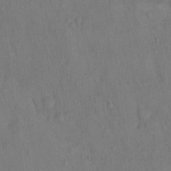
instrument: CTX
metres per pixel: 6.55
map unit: Hto
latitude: 14.5546
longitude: -60.0444
